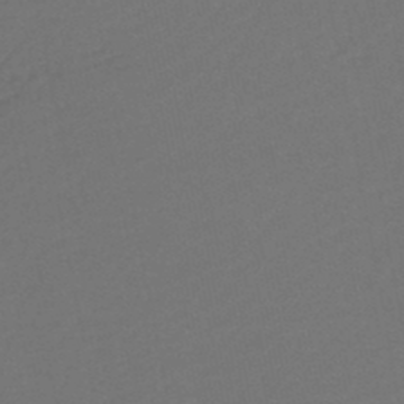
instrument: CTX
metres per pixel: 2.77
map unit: HNb
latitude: -47.6155
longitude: 57.0108
